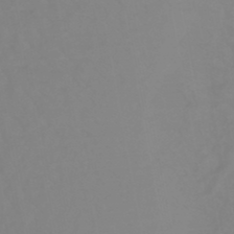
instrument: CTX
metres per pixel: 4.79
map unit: eHb
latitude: -46.1039
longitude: 84.7841
